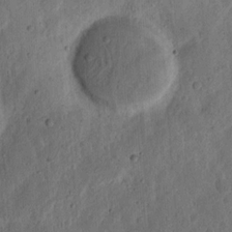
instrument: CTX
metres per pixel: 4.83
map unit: Nhu
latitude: 14.8947
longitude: -74.4601
